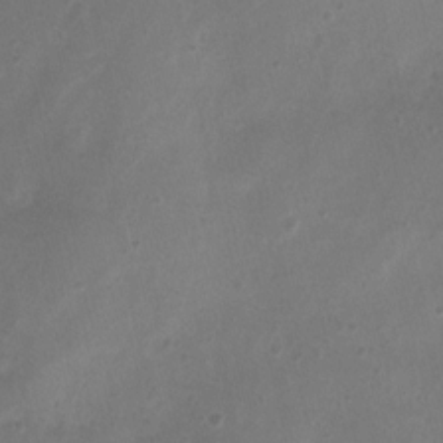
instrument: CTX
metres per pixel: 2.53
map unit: Nhu
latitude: 4.9892
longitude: -16.7624
